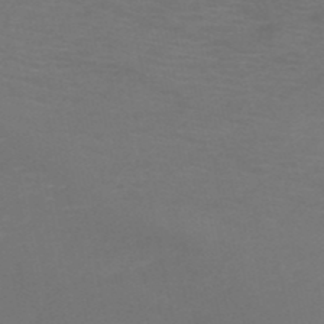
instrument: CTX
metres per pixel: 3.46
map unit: HNb
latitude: -51.1242
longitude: -42.1578
